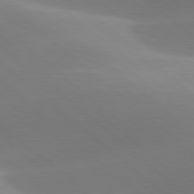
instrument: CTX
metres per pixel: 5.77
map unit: lApd
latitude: 78.4034
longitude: -51.0458
